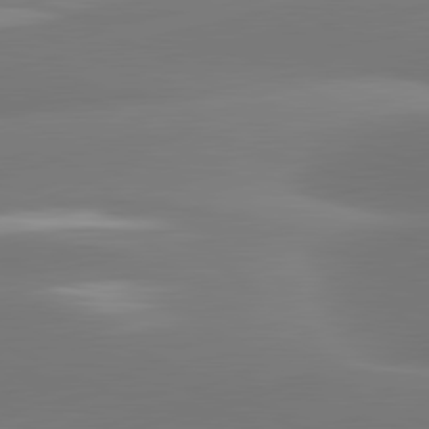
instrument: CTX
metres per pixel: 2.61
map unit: lApd
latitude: 81.3859
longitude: -160.1200
